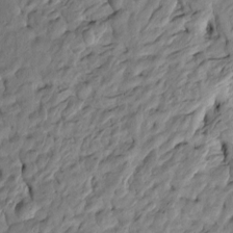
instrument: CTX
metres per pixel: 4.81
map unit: Htu
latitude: -4.5007
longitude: 156.6329
